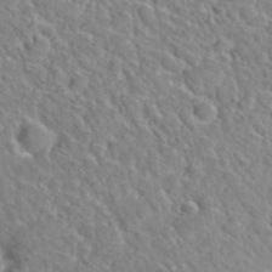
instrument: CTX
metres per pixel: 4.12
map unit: Hto
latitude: 35.9528
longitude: -49.6127
